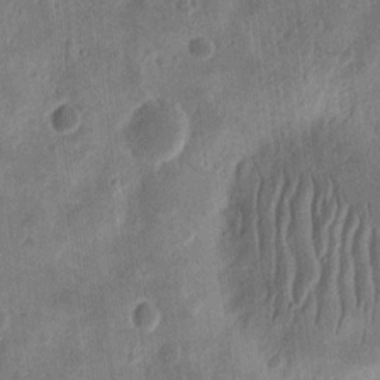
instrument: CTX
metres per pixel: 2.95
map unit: eHh
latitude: 12.6302
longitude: -73.6505
